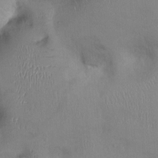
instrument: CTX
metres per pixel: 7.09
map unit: Ht
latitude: 0.3278
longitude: -13.6694
